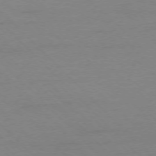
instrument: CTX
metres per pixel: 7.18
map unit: Ap
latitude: -76.6707
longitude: -79.8017
